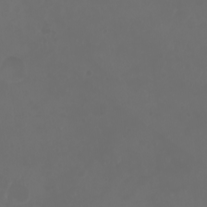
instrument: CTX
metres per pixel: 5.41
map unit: eHh
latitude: -3.7855
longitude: 19.9178
